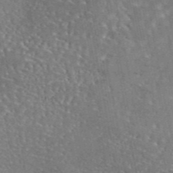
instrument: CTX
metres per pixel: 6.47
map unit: eAb
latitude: 45.0458
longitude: 114.1039
